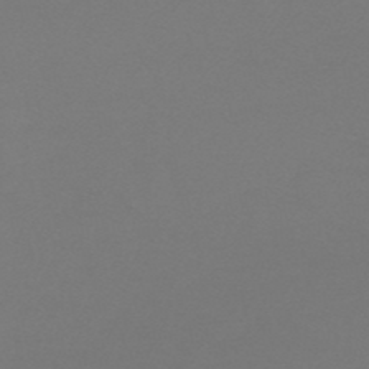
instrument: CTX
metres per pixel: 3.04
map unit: HNb
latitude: -51.5777
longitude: -43.9528
